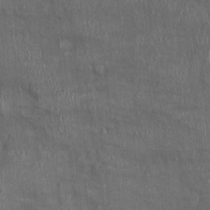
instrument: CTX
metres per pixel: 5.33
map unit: Ht
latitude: -1.5022
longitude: -13.8395
